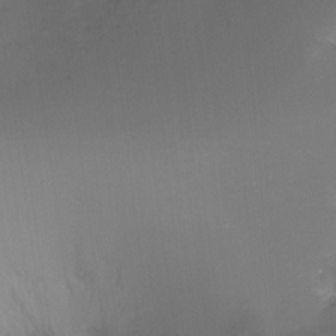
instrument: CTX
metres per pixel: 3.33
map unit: Nhu
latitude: -8.3684
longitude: -50.5356
